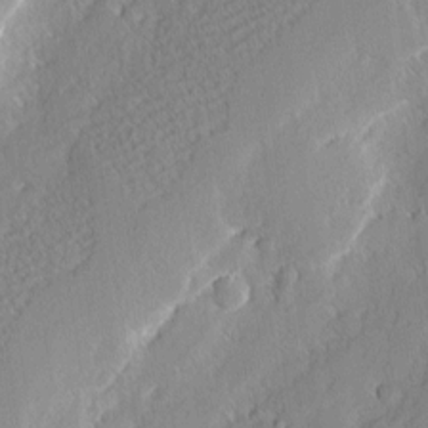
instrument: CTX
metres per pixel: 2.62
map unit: eHh
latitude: 2.5734
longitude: -77.2915
